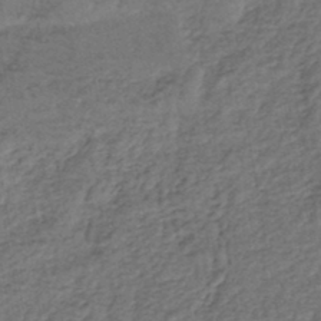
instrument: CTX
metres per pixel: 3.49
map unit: eHb
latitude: -43.3509
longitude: 83.4454
